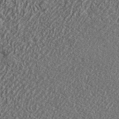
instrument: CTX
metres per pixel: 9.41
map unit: lHvf
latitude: 42.4223
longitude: -88.6491
